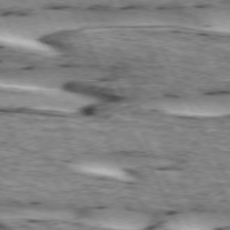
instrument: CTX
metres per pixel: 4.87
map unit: lApd
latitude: 73.3671
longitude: -54.9514
